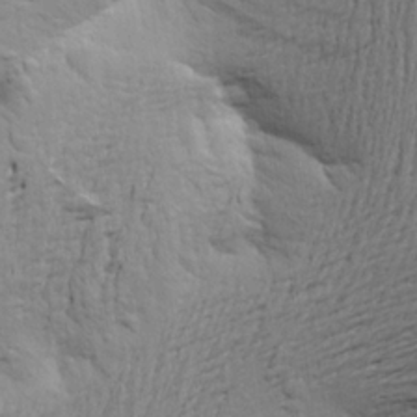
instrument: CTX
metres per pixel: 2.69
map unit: Aa
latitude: 22.0255
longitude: -150.0822
